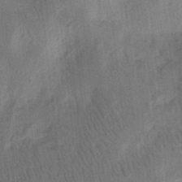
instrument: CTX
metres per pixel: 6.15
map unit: Ht
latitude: 11.6694
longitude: -74.7624
